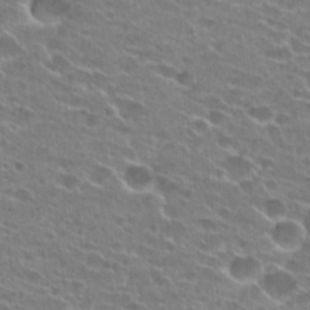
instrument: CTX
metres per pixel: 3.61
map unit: Hto
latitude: 24.6868
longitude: -43.2159
